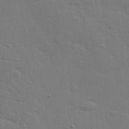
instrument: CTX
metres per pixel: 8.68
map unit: eHh
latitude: 26.2901
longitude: -81.7261
